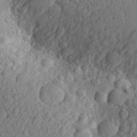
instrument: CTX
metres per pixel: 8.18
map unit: Aa
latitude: 29.2915
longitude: -147.8584
